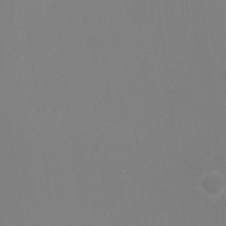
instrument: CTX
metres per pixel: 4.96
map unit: Ht
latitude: 1.9906
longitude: -28.5168
